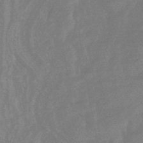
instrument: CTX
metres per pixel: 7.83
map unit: lHb
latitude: -43.6910
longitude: 80.7652
